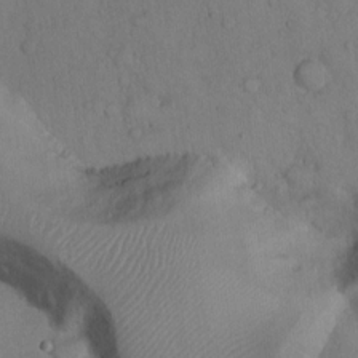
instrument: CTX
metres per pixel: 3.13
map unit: Hto
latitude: 12.8380
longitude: -56.5923
